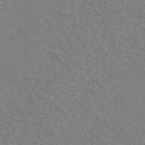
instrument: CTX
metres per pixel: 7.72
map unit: ANa
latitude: 39.9528
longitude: 20.4818
